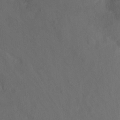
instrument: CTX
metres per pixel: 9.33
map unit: Nhu
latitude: -12.1606
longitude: -62.5924
